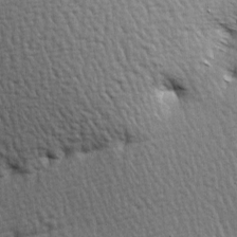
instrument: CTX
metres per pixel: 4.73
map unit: Hve
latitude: 3.4426
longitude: -121.0837
